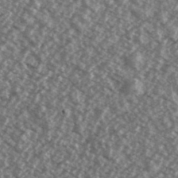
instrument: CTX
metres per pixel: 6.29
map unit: Ave
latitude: 39.0836
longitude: -111.5560
